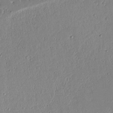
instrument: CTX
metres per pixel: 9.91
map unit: Aa
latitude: 12.2712
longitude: -127.3104
